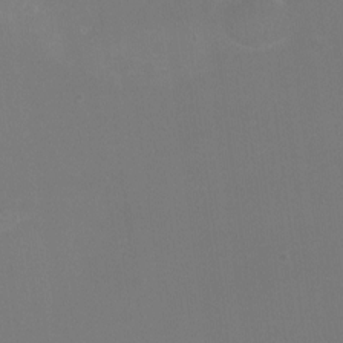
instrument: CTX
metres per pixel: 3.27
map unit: Nhu
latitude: -15.9178
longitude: -56.7813
